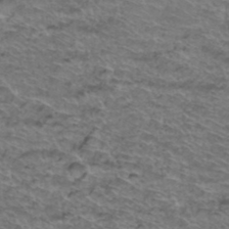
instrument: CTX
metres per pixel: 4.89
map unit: Hto
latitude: 38.3845
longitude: -44.2144
